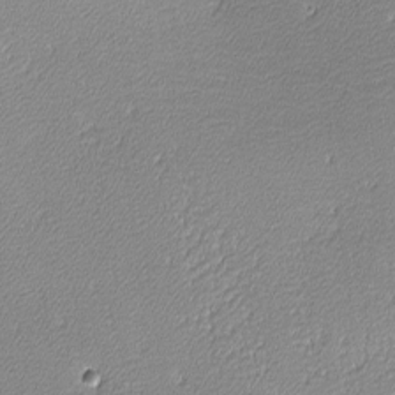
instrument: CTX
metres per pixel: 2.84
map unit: lHvf
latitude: -12.2173
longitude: -103.6316
